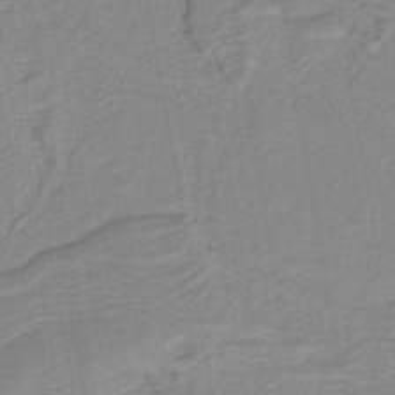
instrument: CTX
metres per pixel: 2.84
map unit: HNb
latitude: -41.6533
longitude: 51.5588
